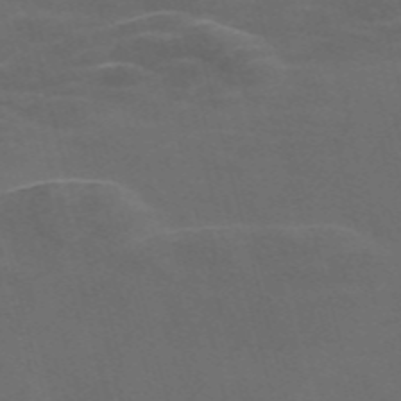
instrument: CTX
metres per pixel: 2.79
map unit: Nve
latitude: -58.0094
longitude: 65.0865
